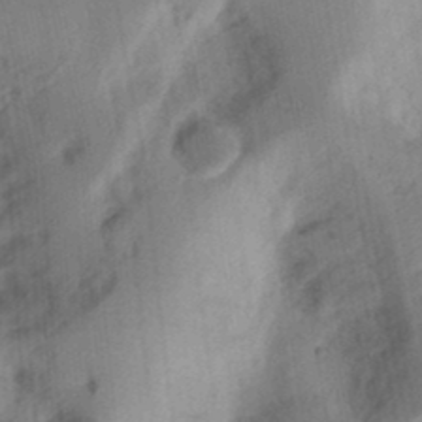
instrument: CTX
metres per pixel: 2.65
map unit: Ht
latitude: 12.6113
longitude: -74.6679
